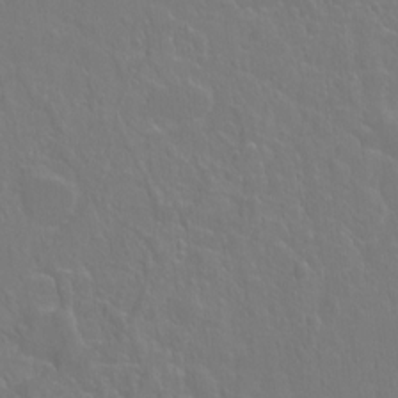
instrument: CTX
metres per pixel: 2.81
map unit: Hto
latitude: -3.5777
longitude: -35.6882
